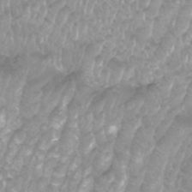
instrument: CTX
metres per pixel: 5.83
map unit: Htu
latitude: -9.7289
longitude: -75.3482
